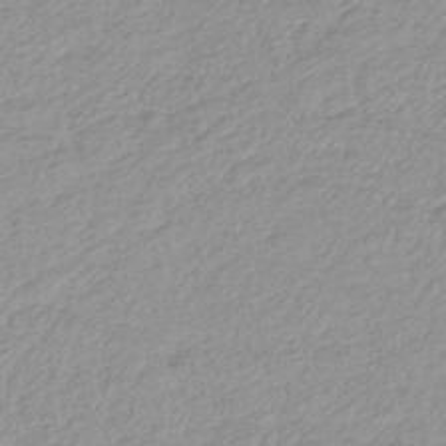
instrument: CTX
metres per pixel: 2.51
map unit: lHb
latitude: -42.1605
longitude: 69.4643
